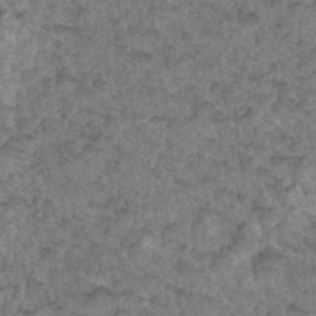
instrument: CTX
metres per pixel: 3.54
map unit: Hto
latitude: 34.4223
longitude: -49.5560
